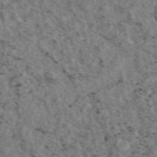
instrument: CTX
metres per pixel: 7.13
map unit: eAb
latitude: 44.9891
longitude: 111.2376
